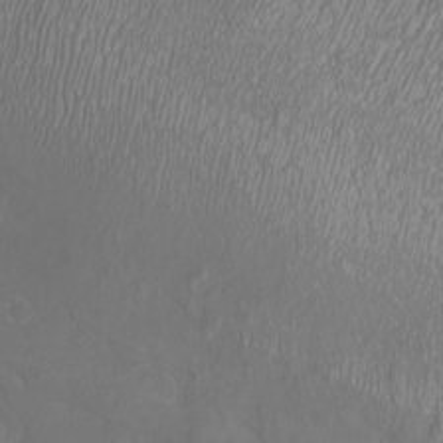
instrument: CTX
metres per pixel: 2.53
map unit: eHh
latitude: -7.1620
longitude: -76.6490
